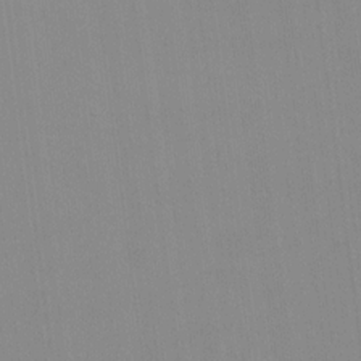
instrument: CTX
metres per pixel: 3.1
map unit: lAvf
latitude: 16.4601
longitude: -128.7813
